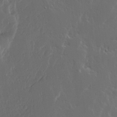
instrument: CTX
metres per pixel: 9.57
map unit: Ave
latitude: 14.8002
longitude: -137.8206
